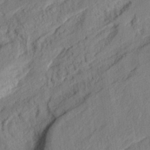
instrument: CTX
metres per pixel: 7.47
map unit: eHh
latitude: 24.4601
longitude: -79.8961
